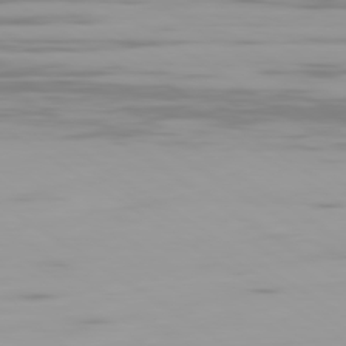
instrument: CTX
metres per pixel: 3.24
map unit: Ap
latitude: -79.7666
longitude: -103.0647
